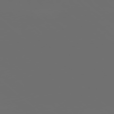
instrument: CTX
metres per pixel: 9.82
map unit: Ap
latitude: -78.7463
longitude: -69.2915
